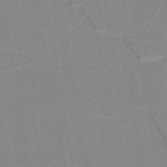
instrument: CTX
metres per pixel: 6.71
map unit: lHb
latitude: -41.1620
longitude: 53.3887
